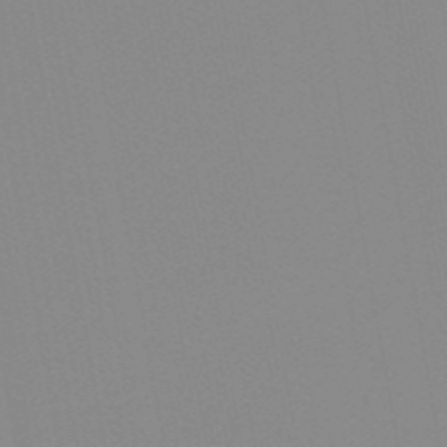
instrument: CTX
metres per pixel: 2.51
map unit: HNb
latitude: -53.9367
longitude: -49.4993
